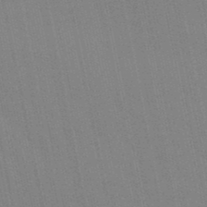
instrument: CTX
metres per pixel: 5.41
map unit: lHb
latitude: -47.3887
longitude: 78.2550
